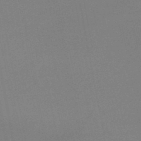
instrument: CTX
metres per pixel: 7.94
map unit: HNb
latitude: -50.5763
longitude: -43.7828
